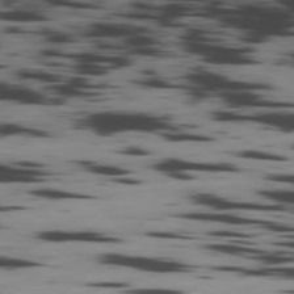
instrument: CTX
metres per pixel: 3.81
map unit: Ap
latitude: -79.3509
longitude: -63.2537
